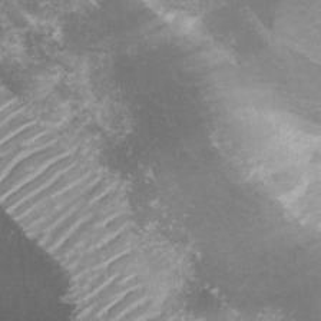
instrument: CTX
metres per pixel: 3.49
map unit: lHvf
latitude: -14.4818
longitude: -99.7071
